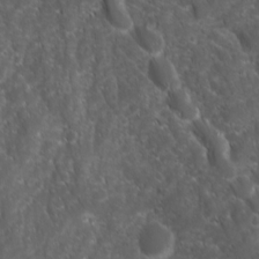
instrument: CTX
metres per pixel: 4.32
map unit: Ave
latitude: 15.7828
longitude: -132.4034
